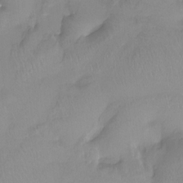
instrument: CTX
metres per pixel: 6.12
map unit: Htu
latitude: -13.8234
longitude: -45.8961
